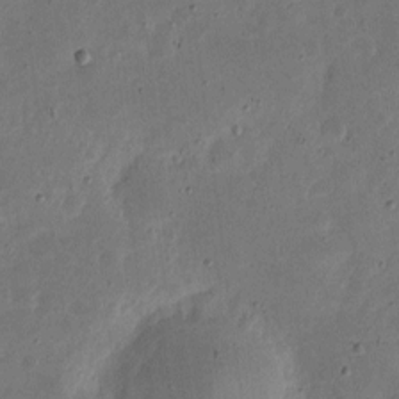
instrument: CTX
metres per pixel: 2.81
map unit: eHh
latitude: 5.1214
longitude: -71.3859
